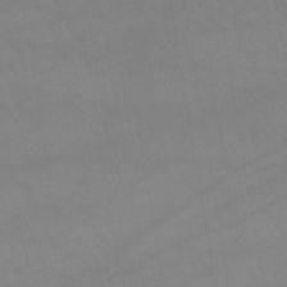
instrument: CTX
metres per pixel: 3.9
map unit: lHb
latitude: -43.7855
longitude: 67.1431
